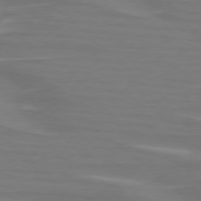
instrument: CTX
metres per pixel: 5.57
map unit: lApd
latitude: 75.8017
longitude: -80.5735
